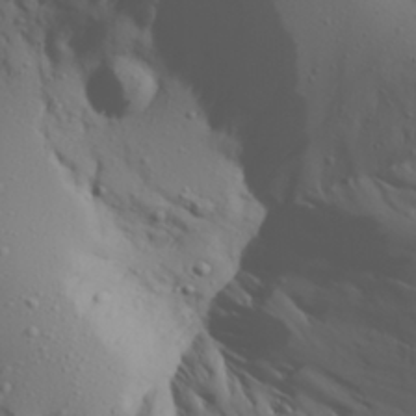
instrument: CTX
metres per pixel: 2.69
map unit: Aa
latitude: 28.5734
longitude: -133.1025
